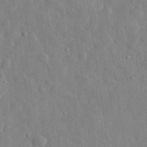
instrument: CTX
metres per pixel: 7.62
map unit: eHh
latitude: 32.3278
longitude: -74.1767
